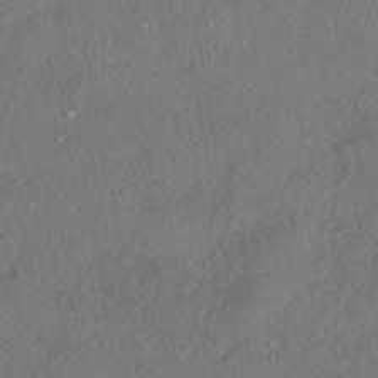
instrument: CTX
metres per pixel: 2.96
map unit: HNhu
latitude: -41.4454
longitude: 107.8423
